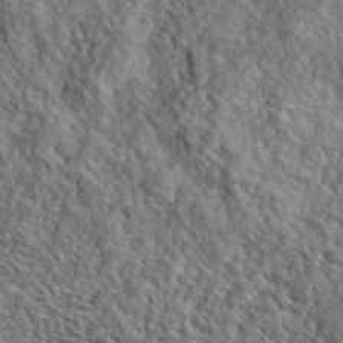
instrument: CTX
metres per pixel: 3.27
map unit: ANa
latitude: 40.8002
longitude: -86.5357
